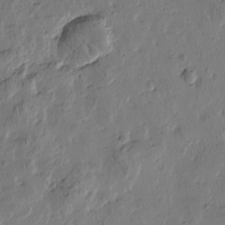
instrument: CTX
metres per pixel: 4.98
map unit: Htu
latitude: -2.9919
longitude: -178.2145
